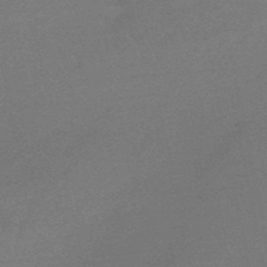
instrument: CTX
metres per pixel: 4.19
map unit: eHb
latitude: -48.6519
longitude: 86.6330
